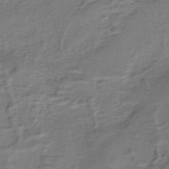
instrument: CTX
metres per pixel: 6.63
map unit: eHh
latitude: -40.3684
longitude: -29.3104
